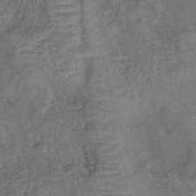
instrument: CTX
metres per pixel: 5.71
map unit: eHb
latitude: -43.2753
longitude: 82.6329
